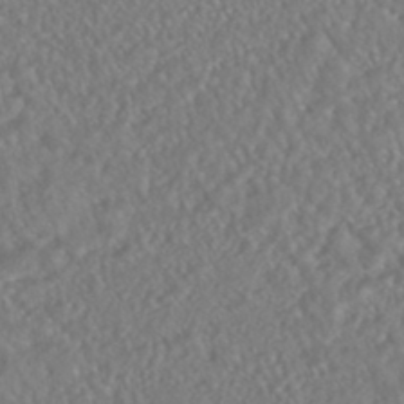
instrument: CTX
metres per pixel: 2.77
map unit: HNhu
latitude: -46.4818
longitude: 104.2172
